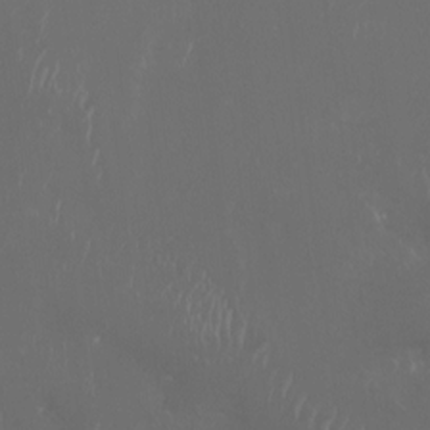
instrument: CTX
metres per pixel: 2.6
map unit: HNhu
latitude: -1.2565
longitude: 1.0109
